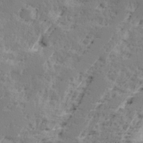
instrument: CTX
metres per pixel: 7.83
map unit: Ave
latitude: 16.4412
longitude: -137.7639
